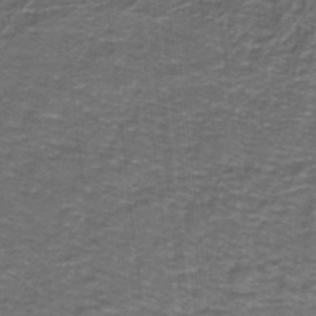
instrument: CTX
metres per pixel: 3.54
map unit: lHb
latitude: -40.8219
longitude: 55.8800
